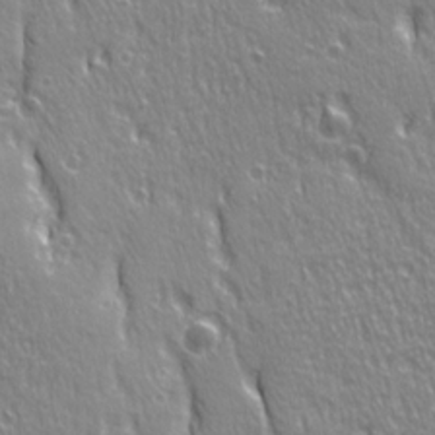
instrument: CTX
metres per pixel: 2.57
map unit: Ave
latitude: 21.4805
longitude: -135.6505
